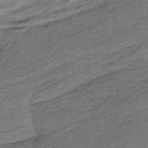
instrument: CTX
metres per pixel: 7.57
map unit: HNb
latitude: -37.6155
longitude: 54.5763
